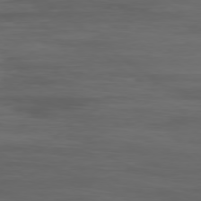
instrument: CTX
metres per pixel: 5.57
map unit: Ap
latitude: -78.1039
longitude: -66.3845
